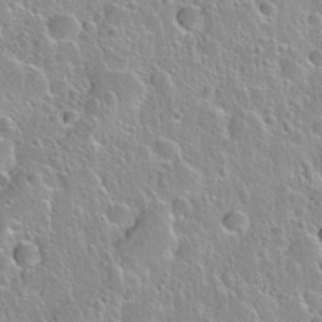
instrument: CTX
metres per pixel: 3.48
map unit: Nhu
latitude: 28.2333
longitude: -53.7072
